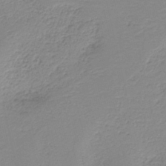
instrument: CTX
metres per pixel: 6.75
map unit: HNb
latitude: -41.3509
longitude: 50.3306
